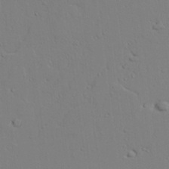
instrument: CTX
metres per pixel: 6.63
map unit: lAvf
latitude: 24.7624
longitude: -109.6882
